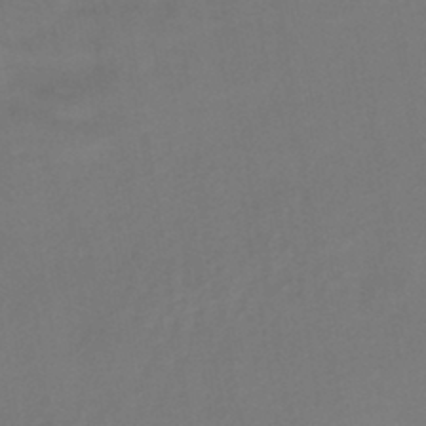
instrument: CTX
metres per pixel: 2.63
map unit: lHb
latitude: -42.9541
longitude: 74.8786
